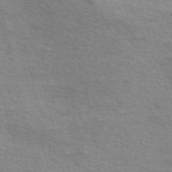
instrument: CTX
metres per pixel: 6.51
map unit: Nve
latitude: -57.1809
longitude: 60.0094
